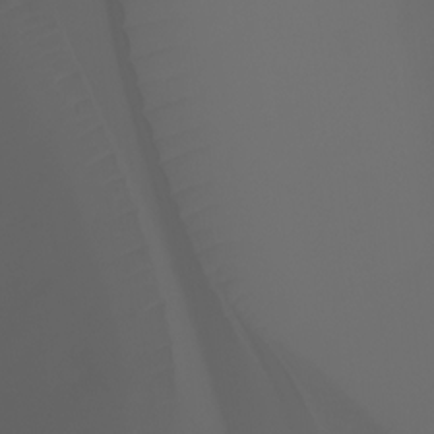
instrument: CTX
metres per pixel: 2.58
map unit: Ht
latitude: -3.6154
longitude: -61.2159
